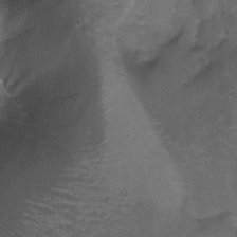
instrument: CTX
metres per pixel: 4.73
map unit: Aa
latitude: -8.6896
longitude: -71.8394
